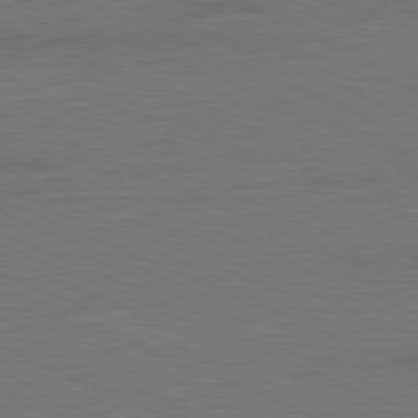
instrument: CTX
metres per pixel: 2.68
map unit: Ap
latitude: -81.8800
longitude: -84.6491
